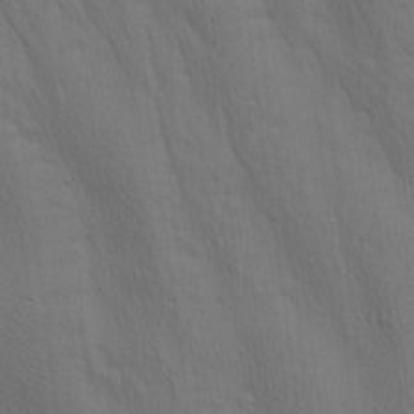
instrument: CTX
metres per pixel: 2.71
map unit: lAa
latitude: 22.1578
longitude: -138.3089
